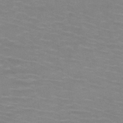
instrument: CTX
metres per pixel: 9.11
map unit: HNb
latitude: -46.7274
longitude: -46.7624
